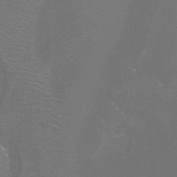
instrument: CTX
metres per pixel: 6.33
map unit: Aa
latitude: -5.5966
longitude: -72.1389
